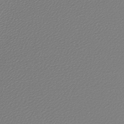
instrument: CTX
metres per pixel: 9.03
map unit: lHb
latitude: -43.3698
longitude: 72.1794
